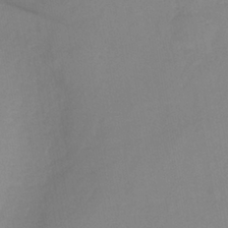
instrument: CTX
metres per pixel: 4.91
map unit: HNb
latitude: -35.3510
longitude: 51.6155
